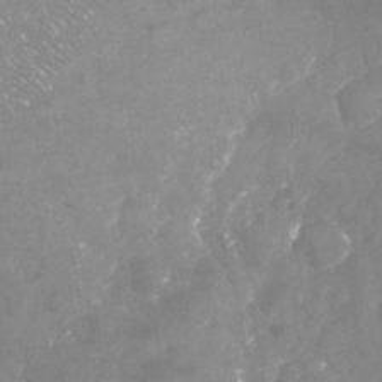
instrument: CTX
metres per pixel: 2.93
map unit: Nhu
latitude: -23.4077
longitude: -57.4615
